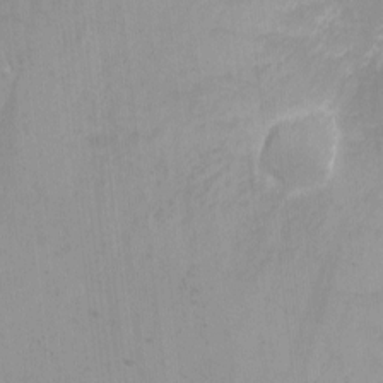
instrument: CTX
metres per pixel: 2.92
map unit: eHh
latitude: -1.9745
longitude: -79.8773
